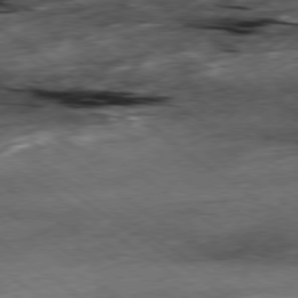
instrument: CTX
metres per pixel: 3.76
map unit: Hpe
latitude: -78.6896
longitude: -21.7072
